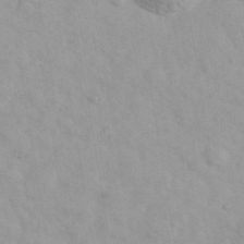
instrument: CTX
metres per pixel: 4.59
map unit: Ave
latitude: 39.9717
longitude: -107.4237
